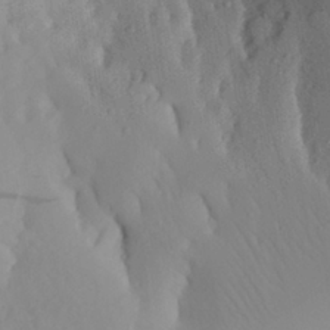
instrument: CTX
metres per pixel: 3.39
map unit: Aa
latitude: 27.6694
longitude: -146.8191
